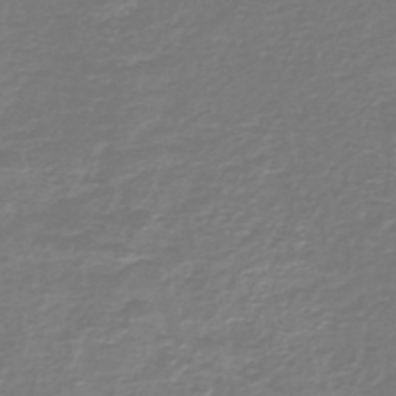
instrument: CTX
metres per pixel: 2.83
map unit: HNb
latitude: -46.8219
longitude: 53.1998
